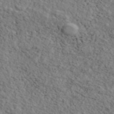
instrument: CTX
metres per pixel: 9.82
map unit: eAb
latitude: 43.4615
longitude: 112.7841
